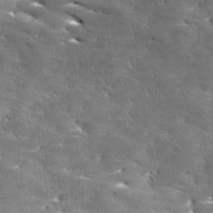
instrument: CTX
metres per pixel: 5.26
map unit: Ave
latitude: 17.7639
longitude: -136.6113
